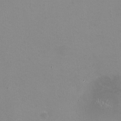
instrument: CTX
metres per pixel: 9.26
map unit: HNhu
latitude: -1.6911
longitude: -3.4426
